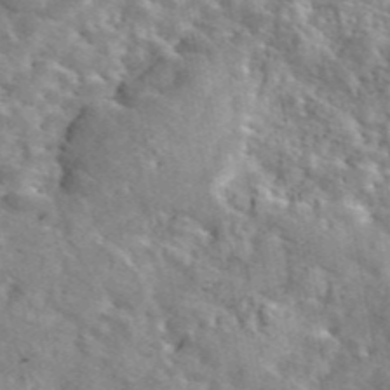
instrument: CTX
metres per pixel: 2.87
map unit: eAb
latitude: 44.7624
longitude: 113.5966
